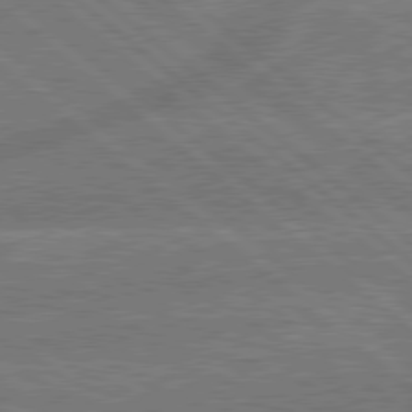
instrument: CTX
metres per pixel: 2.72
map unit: Hpe
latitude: 78.9703
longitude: -152.4223
